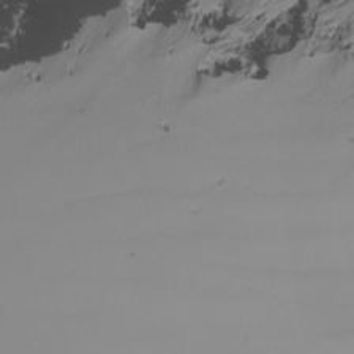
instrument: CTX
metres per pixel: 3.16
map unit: Nhu
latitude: -7.1431
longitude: -95.3104
